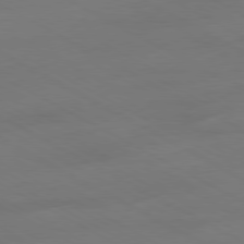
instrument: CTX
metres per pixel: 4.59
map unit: Ap
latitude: -80.6141
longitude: -95.4993
